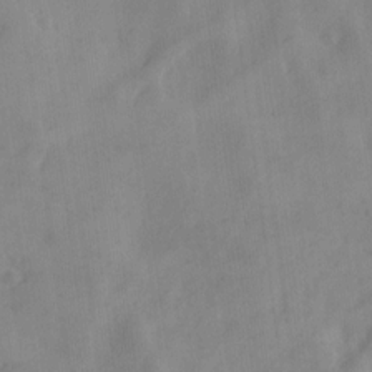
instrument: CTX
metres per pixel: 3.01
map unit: Ave
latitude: 18.9324
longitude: -131.6316
